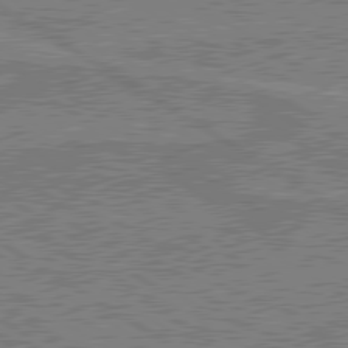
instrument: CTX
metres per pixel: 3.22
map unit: lApd
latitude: 79.7639
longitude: 169.2187
